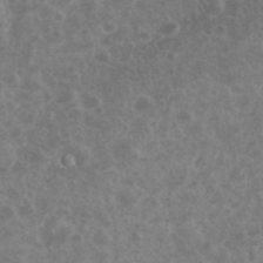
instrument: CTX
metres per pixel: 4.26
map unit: eHh
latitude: 34.7246
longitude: -62.3279
